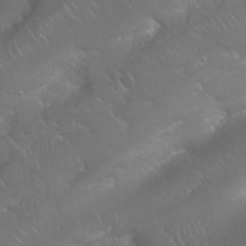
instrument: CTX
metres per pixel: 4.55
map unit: Nhu
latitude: 24.0633
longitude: -60.7435
